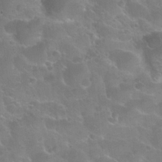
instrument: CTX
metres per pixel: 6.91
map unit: Hto
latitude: 24.4790
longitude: -50.9891
